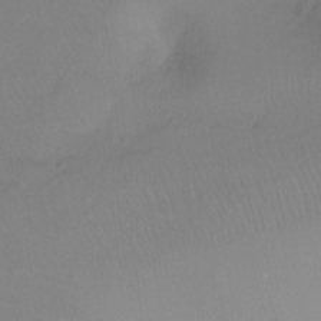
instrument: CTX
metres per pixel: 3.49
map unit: Ht
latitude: -8.2739
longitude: -38.1011
